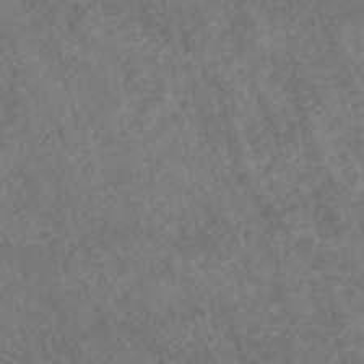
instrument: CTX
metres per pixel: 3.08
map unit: ANa
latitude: 43.0836
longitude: 27.5021
